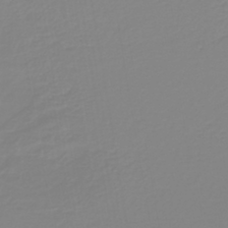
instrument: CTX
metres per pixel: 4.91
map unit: lHb
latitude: -40.7841
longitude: 60.3306
